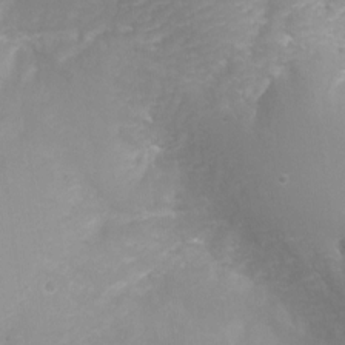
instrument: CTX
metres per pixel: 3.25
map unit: Nhu
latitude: -6.3495
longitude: -49.6127
